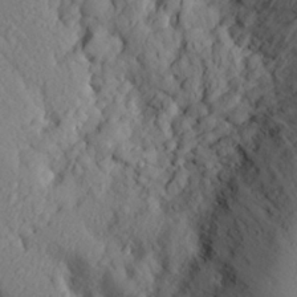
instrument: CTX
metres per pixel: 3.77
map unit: Aa
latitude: 25.2348
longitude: -147.3482
